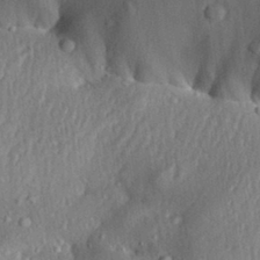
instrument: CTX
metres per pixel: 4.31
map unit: Aa
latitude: 31.0837
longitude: -133.2537
